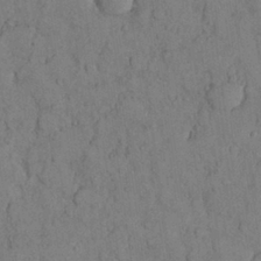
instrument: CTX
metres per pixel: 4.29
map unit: Nhu
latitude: 28.5734
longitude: -71.7261
